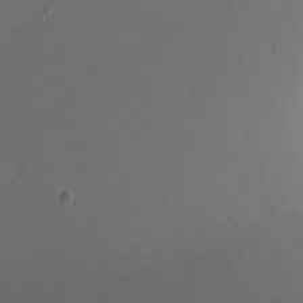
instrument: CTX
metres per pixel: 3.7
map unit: Nhu
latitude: -9.2943
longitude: -46.9325
